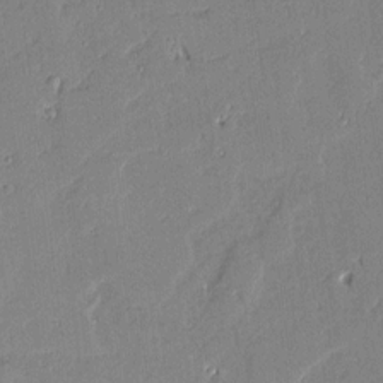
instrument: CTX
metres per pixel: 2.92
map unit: Aa
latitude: 10.7624
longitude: -128.8758
